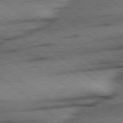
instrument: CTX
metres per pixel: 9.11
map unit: Hpe
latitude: 78.7058
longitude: -155.2726
